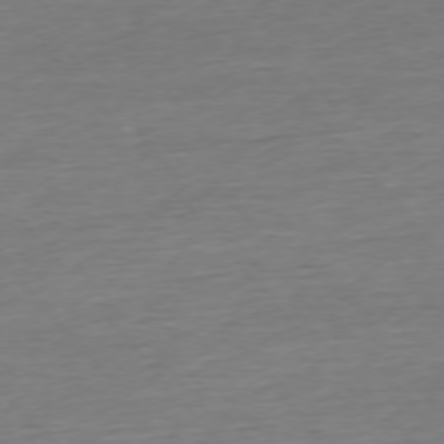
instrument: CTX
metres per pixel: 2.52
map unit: Ap
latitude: -75.5966
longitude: -93.4237
